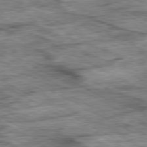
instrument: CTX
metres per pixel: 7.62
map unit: Ap
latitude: -80.8975
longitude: -89.4994
